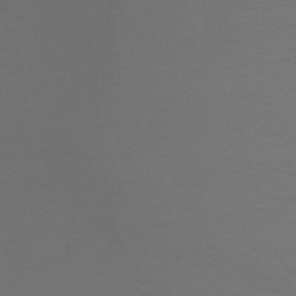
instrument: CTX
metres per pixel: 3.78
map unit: lHb
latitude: -39.8611
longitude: 73.3887
